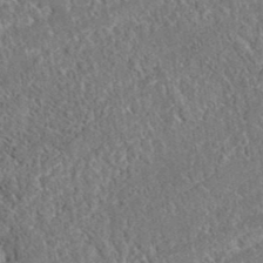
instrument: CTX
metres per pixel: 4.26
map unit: eAb
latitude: 37.5560
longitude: 112.0283
